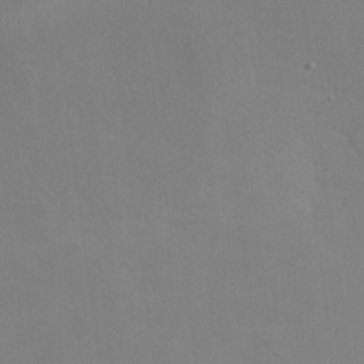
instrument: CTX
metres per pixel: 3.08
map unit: lHvf
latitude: -11.4077
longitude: -102.0633
